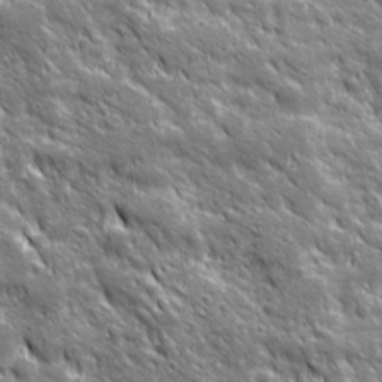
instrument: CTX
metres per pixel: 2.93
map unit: Ave
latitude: 20.1011
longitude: -135.3670
